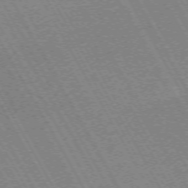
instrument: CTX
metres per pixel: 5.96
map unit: Hpe
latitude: -72.0283
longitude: 11.4454
